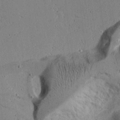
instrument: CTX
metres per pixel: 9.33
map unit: lAvf
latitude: 16.8380
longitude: -125.9717
